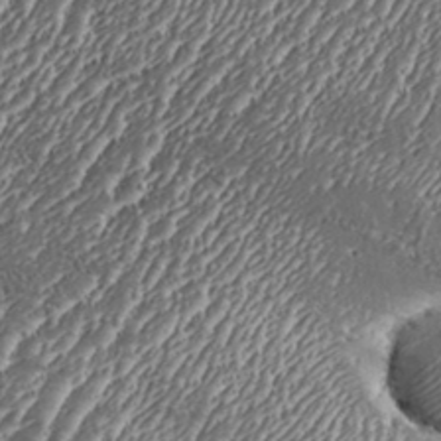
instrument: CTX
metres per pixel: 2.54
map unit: Aa
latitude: 33.2726
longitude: -134.7057
